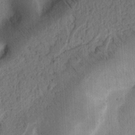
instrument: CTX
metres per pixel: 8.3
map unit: Ht
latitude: 14.5168
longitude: -74.5924
